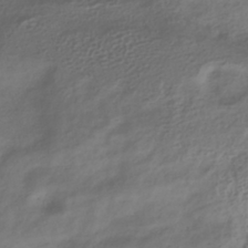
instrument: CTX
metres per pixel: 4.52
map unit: HNhu
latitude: -40.6707
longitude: 101.9178
